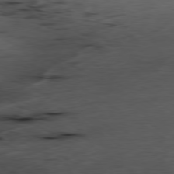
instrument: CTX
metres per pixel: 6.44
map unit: Ap
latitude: -80.6141
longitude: -69.7072
